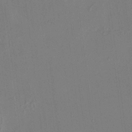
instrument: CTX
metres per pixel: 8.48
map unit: HNhu
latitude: 9.0836
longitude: 16.1606
